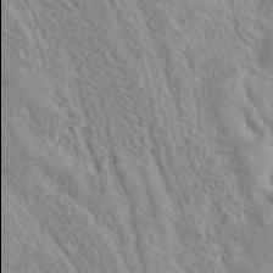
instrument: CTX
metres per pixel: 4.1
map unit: ANa
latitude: 42.9892
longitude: 54.0094
